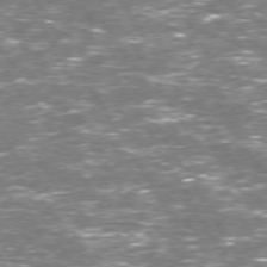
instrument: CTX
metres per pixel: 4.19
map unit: Hpe
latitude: 73.2726
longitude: -124.1200
